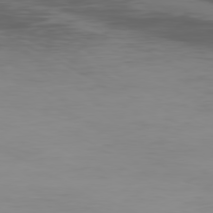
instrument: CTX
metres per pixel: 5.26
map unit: Ap
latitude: -79.6910
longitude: -77.9150
